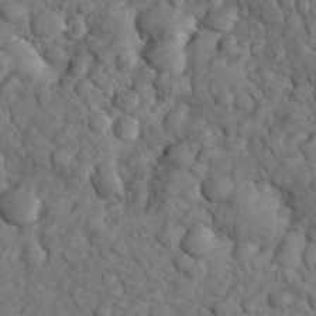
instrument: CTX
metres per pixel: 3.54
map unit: eHh
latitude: 32.9703
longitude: -66.6112
